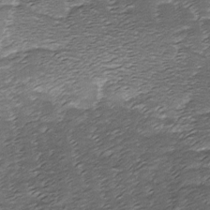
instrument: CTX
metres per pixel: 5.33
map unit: Ave
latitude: -7.9745
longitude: -123.1403
